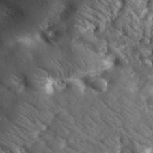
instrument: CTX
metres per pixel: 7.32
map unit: eHh
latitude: 34.4979
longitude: -78.0444
